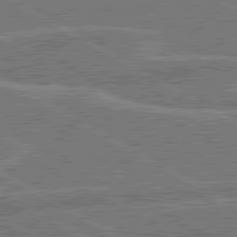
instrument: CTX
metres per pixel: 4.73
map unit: lApd
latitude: 80.5546
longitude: 119.1242
